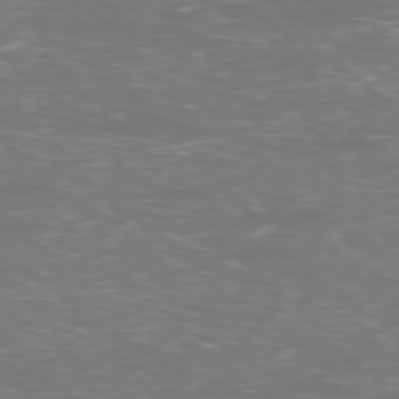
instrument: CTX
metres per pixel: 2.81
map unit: Ap
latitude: -79.0675
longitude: -61.7449
